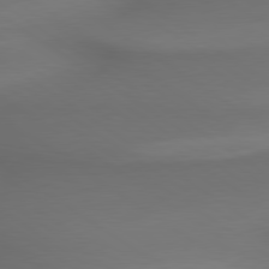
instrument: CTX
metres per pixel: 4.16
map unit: lApd
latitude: 79.7261
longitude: -174.2712
